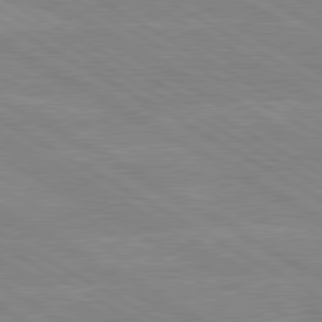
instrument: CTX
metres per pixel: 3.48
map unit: lApd
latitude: 80.1956
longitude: -126.8191
